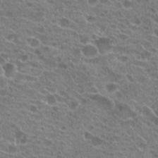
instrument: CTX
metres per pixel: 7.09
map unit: Hto
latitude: 21.8773
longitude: -39.9150
